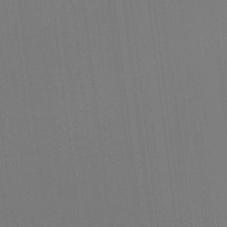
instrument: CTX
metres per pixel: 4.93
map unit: Ht
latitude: -10.5007
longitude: -38.6112
